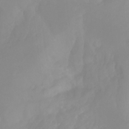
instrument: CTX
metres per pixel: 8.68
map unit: Aa
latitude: -13.5210
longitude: -58.8947
